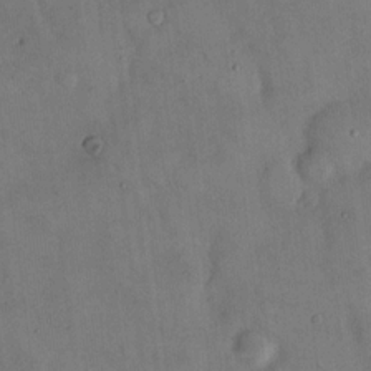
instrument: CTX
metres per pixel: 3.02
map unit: Hto
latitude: 13.5938
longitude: -59.8583
